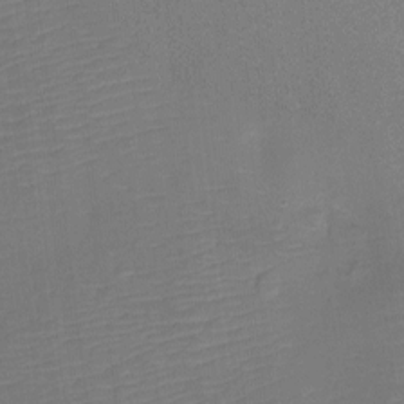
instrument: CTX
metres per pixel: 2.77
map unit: Ht
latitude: -12.1795
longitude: -24.1388
